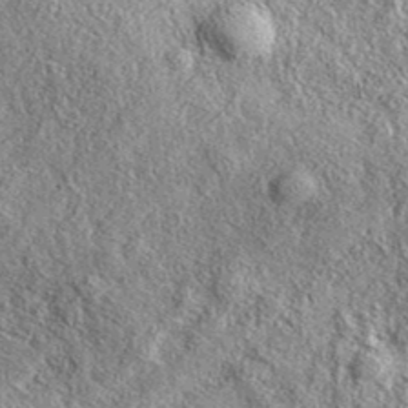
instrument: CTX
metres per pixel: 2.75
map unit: eAb
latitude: 38.6490
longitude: 109.8044
